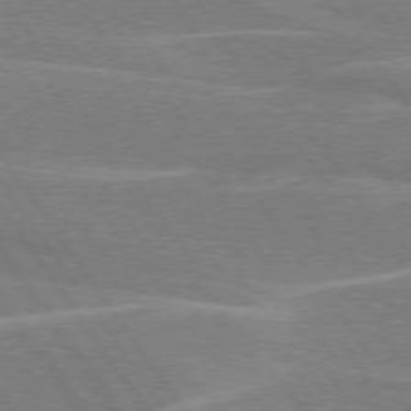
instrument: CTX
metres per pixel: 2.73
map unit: lApd
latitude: 74.8569
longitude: -66.7246
